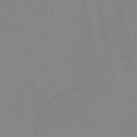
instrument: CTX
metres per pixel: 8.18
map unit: HNb
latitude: -52.4818
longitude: -45.8583
